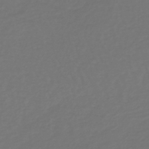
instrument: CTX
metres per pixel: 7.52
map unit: lHb
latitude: -38.9542
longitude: 63.0486
